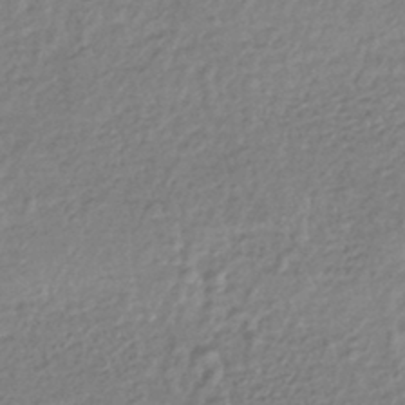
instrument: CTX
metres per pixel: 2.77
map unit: HNhu
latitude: -43.5021
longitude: 98.3873
